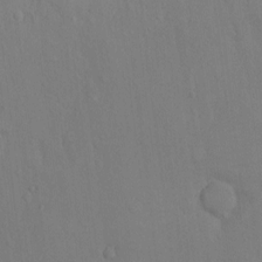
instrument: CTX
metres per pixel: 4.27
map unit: Ht
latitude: -4.0850
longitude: -13.7828
